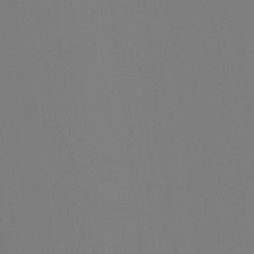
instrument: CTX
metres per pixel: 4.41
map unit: Ht
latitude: -4.1605
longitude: -60.9324
